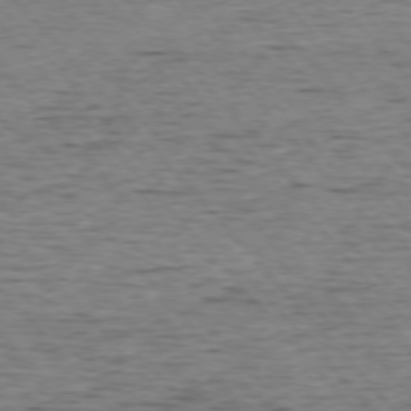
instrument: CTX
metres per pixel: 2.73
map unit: Ap
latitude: -76.1795
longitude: -95.2726
